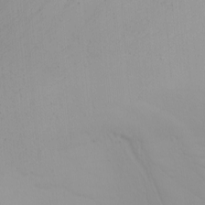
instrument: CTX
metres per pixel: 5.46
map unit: Nhu
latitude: -4.7841
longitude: -91.0081
